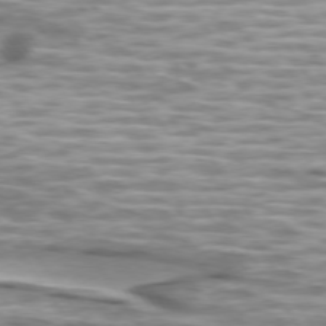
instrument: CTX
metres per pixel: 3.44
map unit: lApd
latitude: 74.2334
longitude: -57.1781
